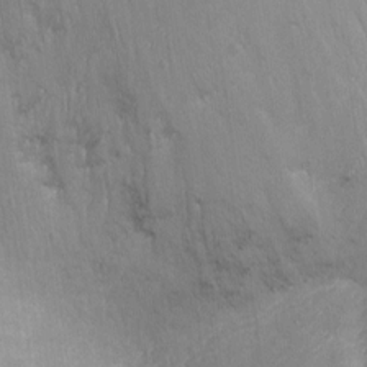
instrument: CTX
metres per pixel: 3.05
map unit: Nhu
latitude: -13.1998
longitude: -39.3859
